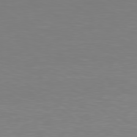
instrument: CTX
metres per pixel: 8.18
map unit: Hpe
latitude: 78.3468
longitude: -139.2348
